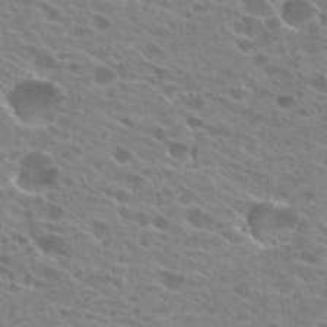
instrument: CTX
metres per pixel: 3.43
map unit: Hto
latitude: 24.9324
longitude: -42.5735
